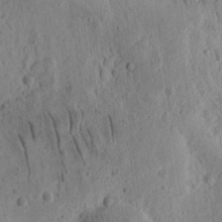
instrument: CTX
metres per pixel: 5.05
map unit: Ht
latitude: 14.1956
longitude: -74.1389
